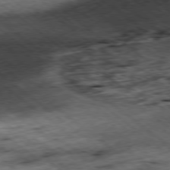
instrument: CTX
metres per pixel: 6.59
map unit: Ap
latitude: -78.8786
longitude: -48.3845
